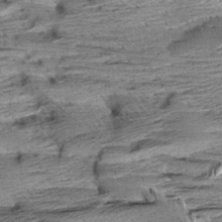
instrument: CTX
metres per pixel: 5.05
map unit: Aa
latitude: 8.7246
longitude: -139.9717
